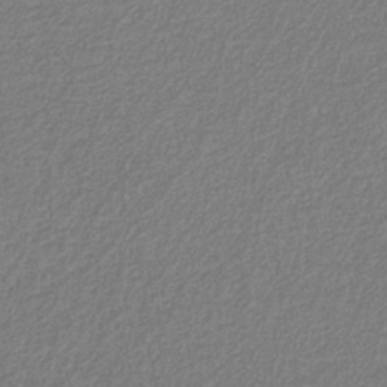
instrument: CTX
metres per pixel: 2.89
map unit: eAb
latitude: -38.8975
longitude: 52.0850
